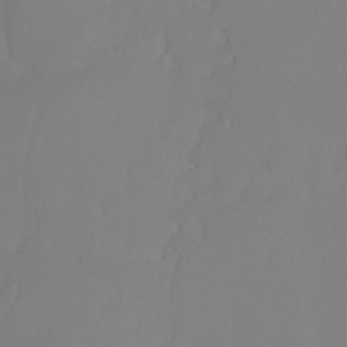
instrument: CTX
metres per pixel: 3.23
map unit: Ht
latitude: -4.9163
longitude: -61.5938
